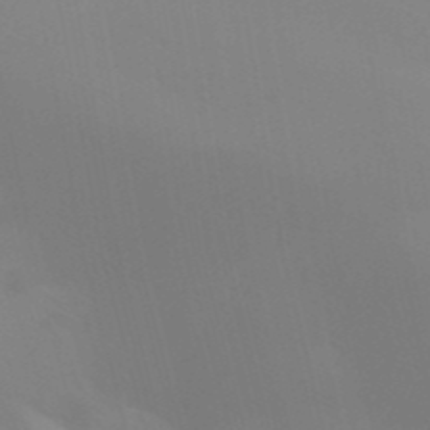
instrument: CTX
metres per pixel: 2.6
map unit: Aa
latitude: 32.2711
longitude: -145.5182
